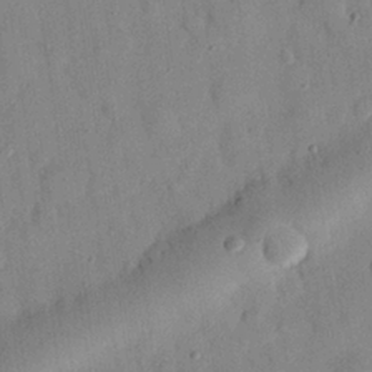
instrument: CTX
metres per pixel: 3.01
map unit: eHh
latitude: 26.7624
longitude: -76.0444
